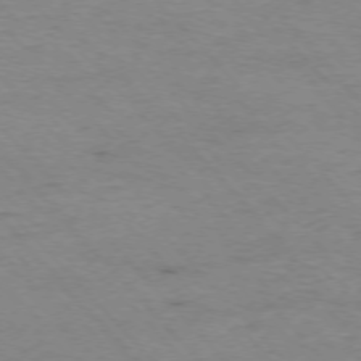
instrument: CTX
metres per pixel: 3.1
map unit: Ap
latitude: -75.9745
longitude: -87.5749
